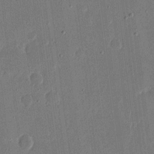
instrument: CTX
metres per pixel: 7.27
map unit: eHh
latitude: 15.6694
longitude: -70.4223
